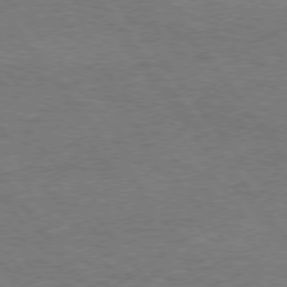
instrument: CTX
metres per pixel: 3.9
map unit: Hpe
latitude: 75.0647
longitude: -150.9702
